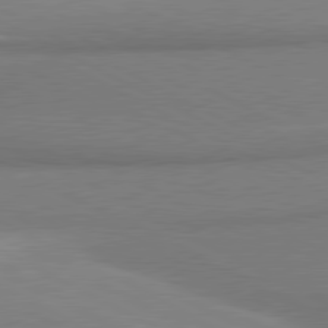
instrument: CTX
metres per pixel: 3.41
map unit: lApd
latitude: 80.5168
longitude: 167.1053
